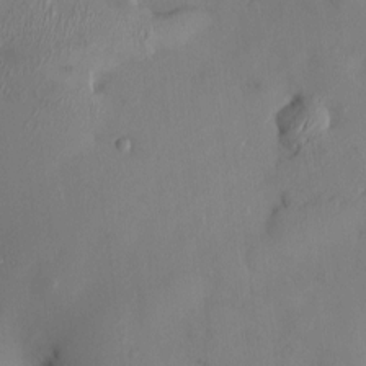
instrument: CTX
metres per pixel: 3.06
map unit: HNhu
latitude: 4.2711
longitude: -5.0080
